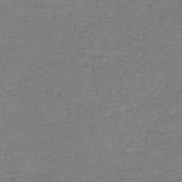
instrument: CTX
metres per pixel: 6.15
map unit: eAb
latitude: -36.2361
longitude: 52.8219
